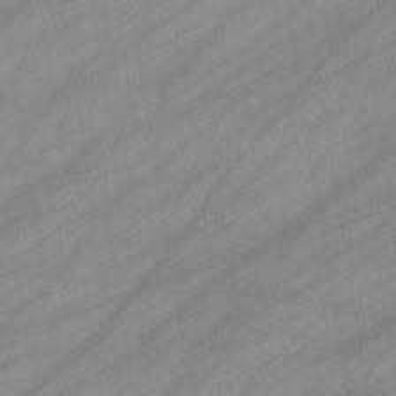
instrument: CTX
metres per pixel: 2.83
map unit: eHb
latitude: -39.1242
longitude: 81.7478
